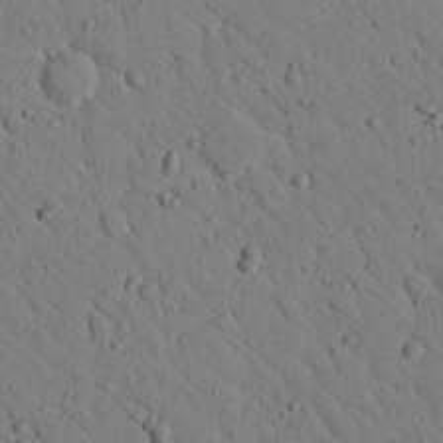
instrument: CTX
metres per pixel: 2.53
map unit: Nhu
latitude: 22.8569
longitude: -76.3656
